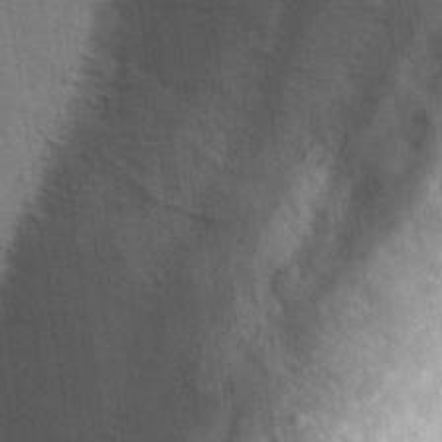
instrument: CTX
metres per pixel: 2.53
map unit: eHh
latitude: 29.8016
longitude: -74.9514
